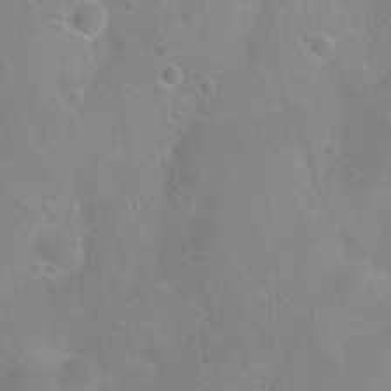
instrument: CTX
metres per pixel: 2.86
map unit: Nhu
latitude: 24.4412
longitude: -52.2523
